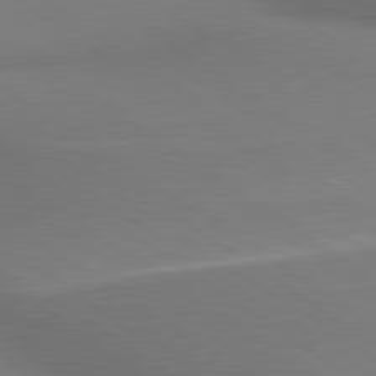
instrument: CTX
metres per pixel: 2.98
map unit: lApd
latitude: 79.7450
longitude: 178.9352
